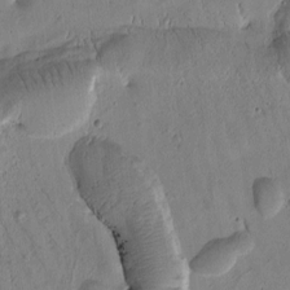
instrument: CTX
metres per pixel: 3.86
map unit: Htu
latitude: -1.5022
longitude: 172.0850
